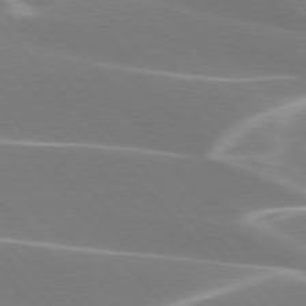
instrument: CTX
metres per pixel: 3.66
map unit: lApd
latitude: 75.8017
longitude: -63.4994
